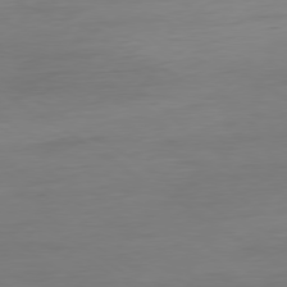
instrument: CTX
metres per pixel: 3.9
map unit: Ap
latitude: -79.7288
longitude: -57.5560
